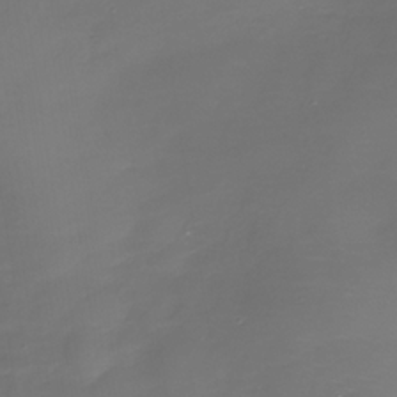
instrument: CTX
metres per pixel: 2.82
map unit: Nhe
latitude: -35.5399
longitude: -90.2900
